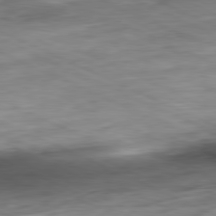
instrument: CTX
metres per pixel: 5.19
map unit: Ap
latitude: -81.3888
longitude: -83.9150
